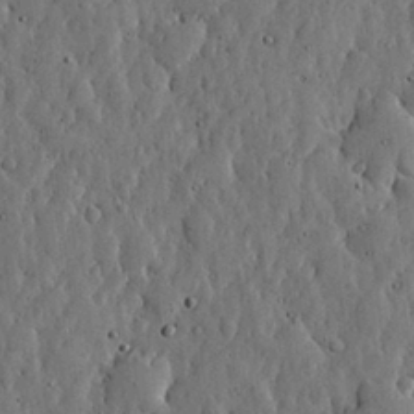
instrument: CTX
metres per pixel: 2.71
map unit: lHvf
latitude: 19.4237
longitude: -114.0255
